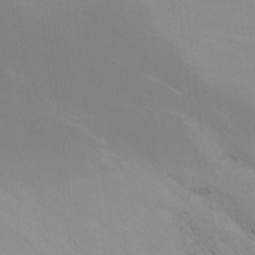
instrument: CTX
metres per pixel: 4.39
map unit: Nhu
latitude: -8.3873
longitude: -50.7057
